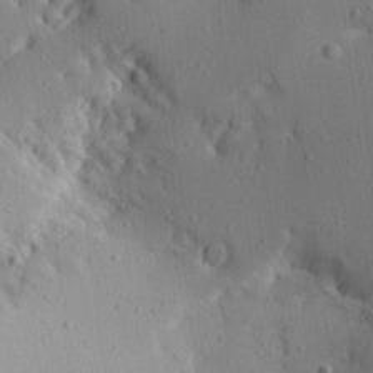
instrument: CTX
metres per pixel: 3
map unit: Aa
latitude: 13.6127
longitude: -142.2145
